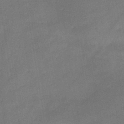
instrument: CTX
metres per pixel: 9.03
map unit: HNb
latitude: -46.9919
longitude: -38.0822
